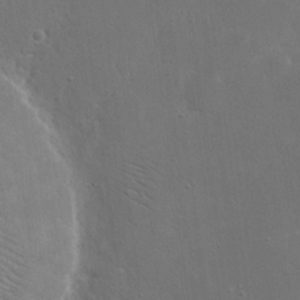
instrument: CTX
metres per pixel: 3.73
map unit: eHh
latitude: 19.8394
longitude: -67.4804
